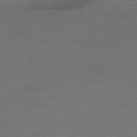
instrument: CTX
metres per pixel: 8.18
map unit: Hpe
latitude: -77.4832
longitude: -13.2348
